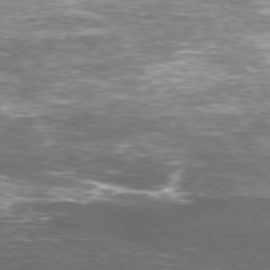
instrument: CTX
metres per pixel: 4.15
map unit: Ap
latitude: -77.0109
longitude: -72.1389
